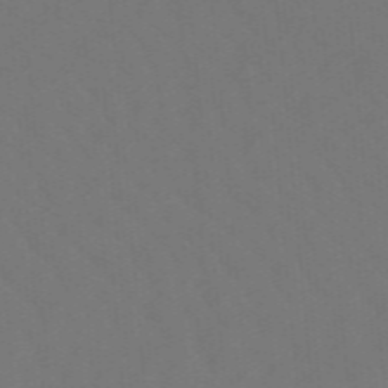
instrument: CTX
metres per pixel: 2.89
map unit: eHb
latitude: -49.1431
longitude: 83.6911
